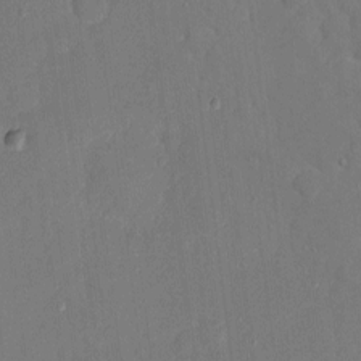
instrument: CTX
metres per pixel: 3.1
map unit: eHh
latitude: 5.8394
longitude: -68.3845
